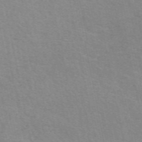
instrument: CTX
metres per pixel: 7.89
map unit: eAb
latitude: 50.3845
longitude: 111.7288
